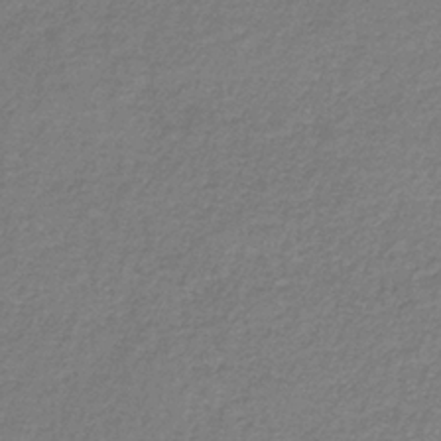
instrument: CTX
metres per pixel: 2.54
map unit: HNb
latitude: -34.3873
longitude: 55.7478
